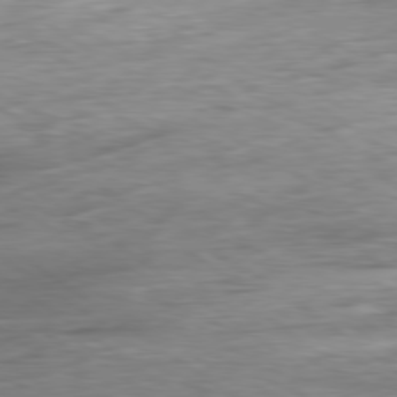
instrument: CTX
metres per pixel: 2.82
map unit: Ap
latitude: -80.0472
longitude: -70.0822
